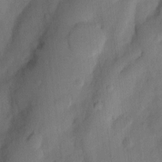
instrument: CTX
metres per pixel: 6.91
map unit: Nhu
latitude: 5.4804
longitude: -24.3089
